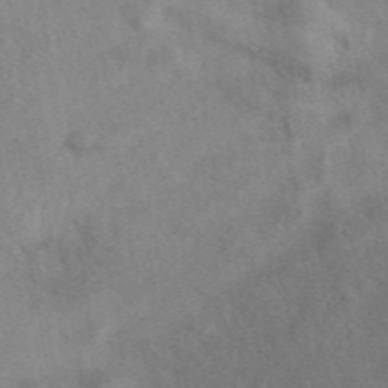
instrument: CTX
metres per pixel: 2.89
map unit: eAb
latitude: 41.4804
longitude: 109.5777
